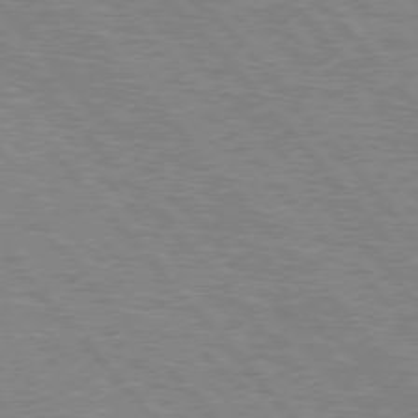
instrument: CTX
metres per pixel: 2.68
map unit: lApd
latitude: 75.8394
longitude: -75.6127
